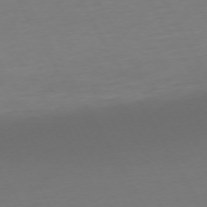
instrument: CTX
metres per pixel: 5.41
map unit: Ap
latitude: -74.4629
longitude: -69.1970
